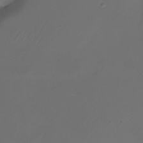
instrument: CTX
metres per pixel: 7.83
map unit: Nhu
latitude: -23.0109
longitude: -71.9150
